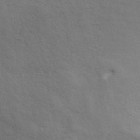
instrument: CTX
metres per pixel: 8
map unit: ANa
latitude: 42.9514
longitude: 29.2943
